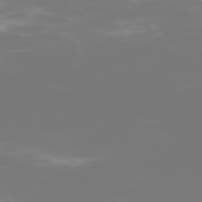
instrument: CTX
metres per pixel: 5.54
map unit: Hpe
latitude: -73.9178
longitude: 4.0472
